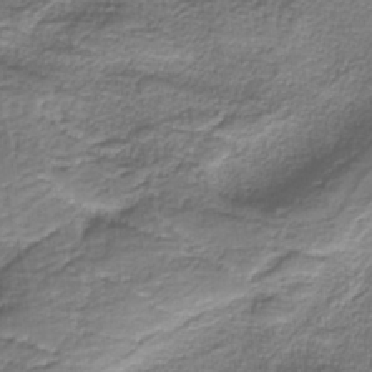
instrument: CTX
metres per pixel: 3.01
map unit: eAb
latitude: -38.8597
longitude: 52.8974
